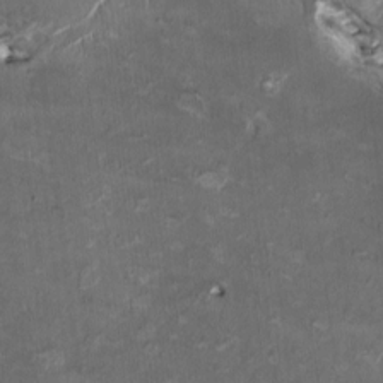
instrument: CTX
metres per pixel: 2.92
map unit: HNhu
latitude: 1.8583
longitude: -3.7449
